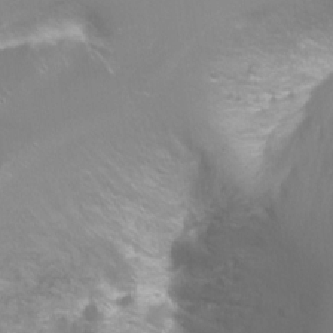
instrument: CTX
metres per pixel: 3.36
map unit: Ht
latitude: -6.7841
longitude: -32.7435
